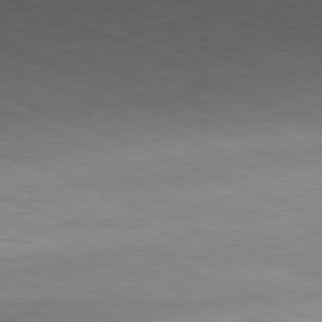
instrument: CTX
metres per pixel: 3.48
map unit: Ap
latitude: -81.7100
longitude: -82.8569
